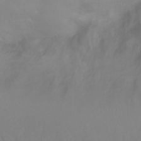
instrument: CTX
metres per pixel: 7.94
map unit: Ht
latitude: -2.0661
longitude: -33.5371
